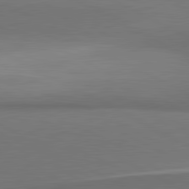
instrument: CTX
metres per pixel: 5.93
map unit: lApd
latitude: 81.4048
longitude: 155.4077
